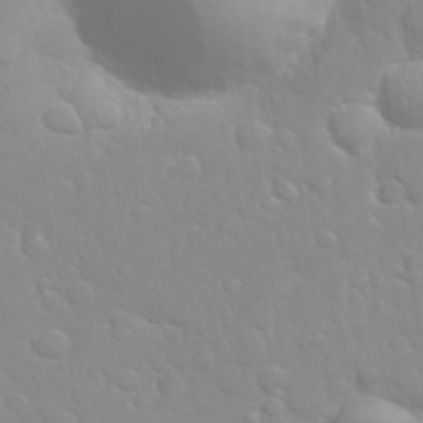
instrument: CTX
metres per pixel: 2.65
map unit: eHh
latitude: 32.2523
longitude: -60.4412
